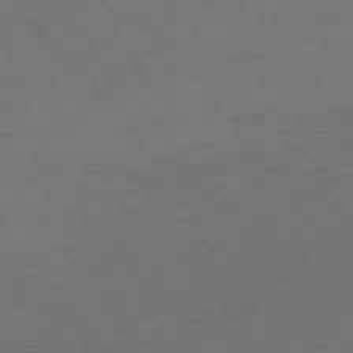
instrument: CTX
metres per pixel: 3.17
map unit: Ap
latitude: -75.4266
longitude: -66.5734
